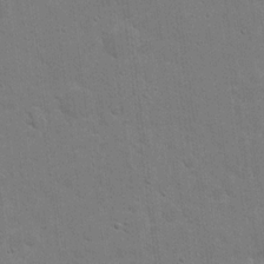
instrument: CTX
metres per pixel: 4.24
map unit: eHh
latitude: 20.9892
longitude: -62.3468
